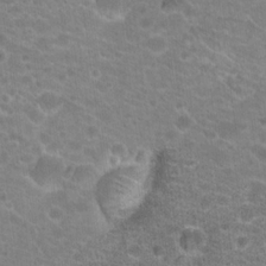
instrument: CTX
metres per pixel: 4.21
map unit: Hto
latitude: 20.1011
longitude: -38.9136
